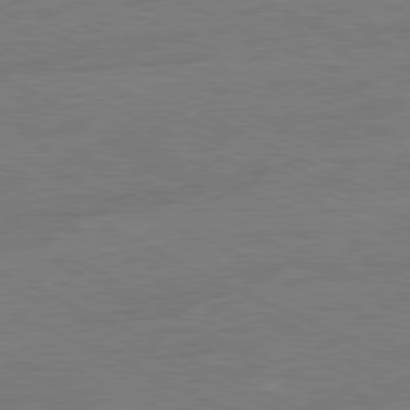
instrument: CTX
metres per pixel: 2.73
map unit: Ap
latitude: -81.2187
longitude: -85.3671
